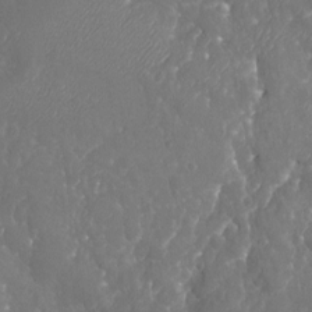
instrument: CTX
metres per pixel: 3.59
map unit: Nhu
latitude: -19.6344
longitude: -58.1956
